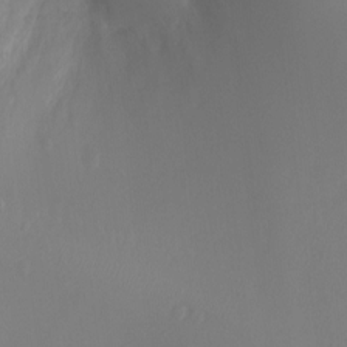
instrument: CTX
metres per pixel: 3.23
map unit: Ht
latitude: -2.5762
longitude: -16.7435
